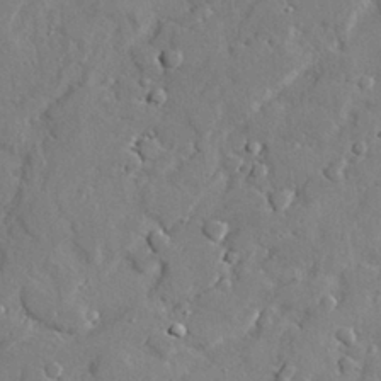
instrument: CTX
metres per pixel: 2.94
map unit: lAvf
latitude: 28.4034
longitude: -107.9528
